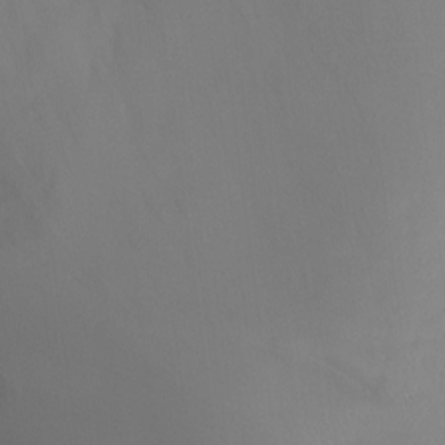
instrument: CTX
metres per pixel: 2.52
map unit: Ht
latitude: -0.8597
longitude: -20.8191
